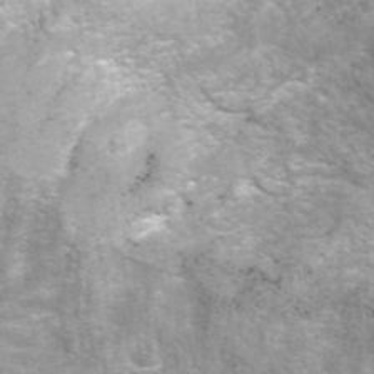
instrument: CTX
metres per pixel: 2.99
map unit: eAb
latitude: 43.0647
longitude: 105.8989
